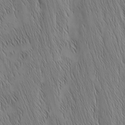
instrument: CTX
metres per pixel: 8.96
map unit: Nhu
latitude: -5.9367
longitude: -151.7071
